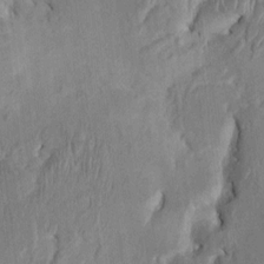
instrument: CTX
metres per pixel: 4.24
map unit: HNhu
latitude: 5.9339
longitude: -6.5357
